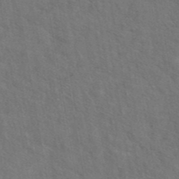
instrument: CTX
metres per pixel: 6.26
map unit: eAb
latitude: 43.0081
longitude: 110.0283
